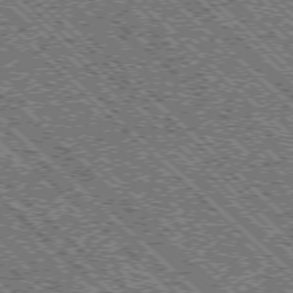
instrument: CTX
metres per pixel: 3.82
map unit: Ap
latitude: -76.2550
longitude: -96.4223
